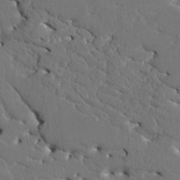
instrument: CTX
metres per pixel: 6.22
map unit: HNhu
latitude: 6.9892
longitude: -4.8380
